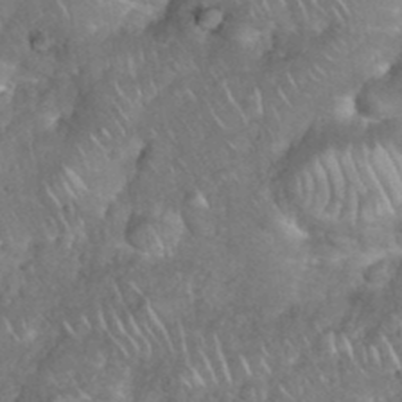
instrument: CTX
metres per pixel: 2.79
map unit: eHh
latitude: 38.4601
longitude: -58.6680
